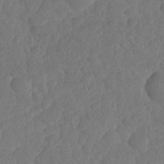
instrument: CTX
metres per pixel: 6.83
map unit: HNhu
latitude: -24.8408
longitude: 49.8234
